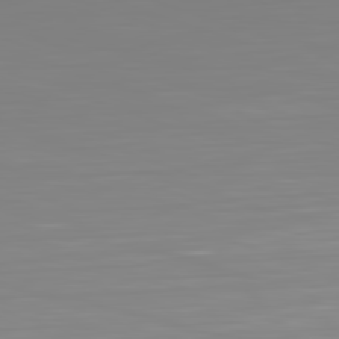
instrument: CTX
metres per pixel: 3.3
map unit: Hpe
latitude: -82.5951
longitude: 9.2565
